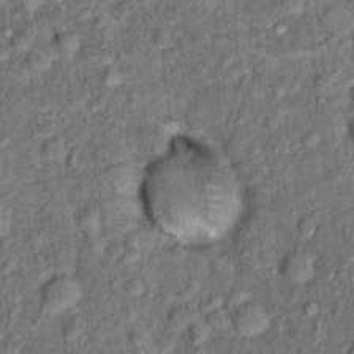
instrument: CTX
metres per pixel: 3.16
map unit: Hto
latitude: 14.5924
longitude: -34.7624
